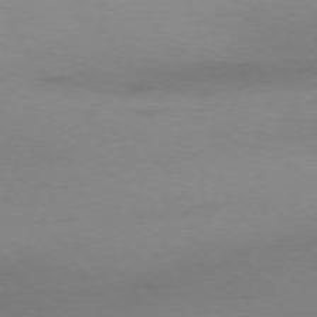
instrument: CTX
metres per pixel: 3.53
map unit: Ap
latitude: -75.7856
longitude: -72.8947
